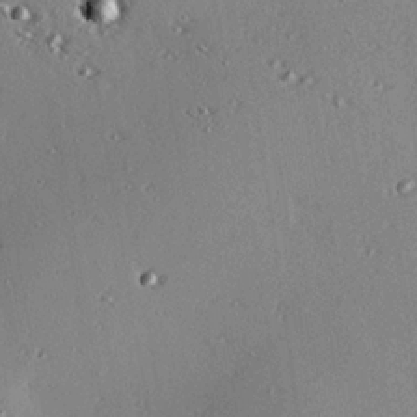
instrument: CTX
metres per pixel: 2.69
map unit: eHh
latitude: 23.3293
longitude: -90.3089
